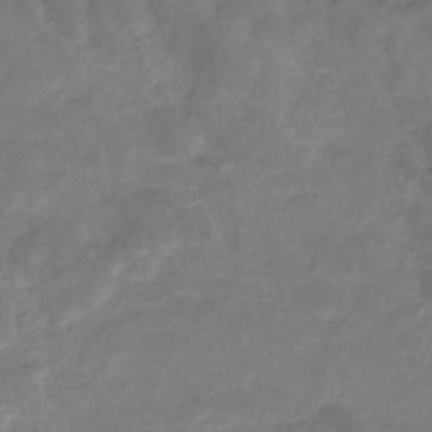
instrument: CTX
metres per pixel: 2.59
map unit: eHb
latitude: -33.2376
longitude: 72.3306
